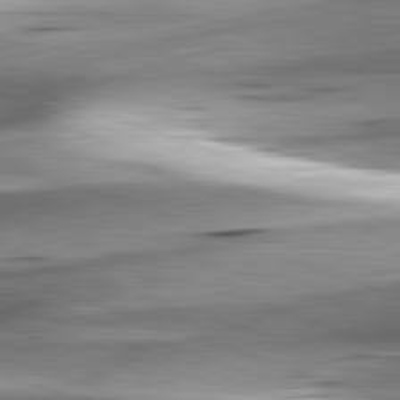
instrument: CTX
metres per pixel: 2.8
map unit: lApd
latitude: 82.1955
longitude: -151.4615
